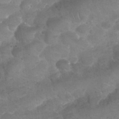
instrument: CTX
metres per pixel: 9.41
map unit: Nhu
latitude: 25.0269
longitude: -52.0255
